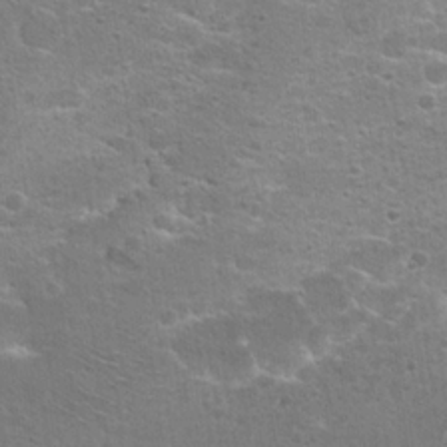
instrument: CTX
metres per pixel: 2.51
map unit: Hto
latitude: 19.3670
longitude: -41.4615
